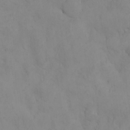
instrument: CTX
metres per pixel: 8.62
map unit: eHh
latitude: -8.2550
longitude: -67.9528
